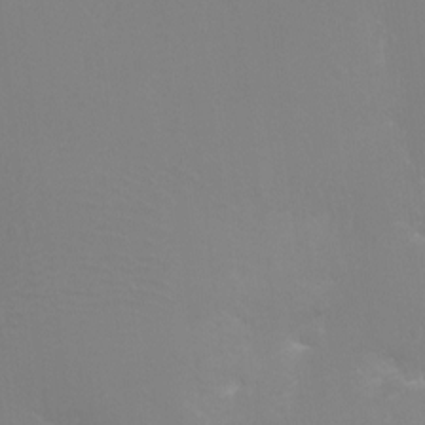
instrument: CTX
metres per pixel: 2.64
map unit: Ht
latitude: -4.3117
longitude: -24.7624
